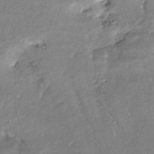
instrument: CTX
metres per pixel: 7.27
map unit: ANa
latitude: -42.8030
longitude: 109.1809
